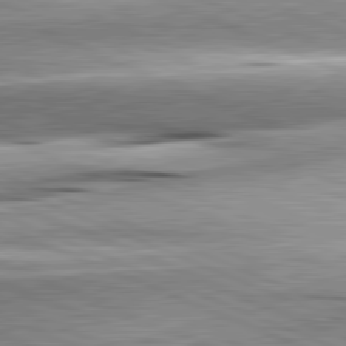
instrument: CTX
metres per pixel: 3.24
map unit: lApd
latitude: 81.9339
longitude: -167.6505
